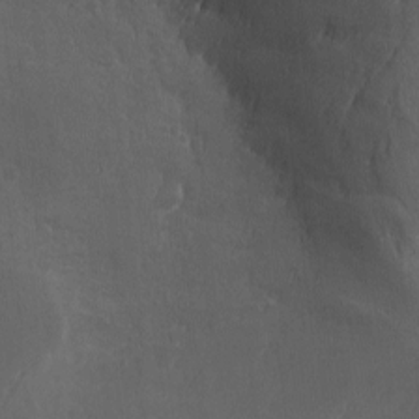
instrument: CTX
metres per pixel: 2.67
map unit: Ave
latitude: -6.6896
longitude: -121.3860
